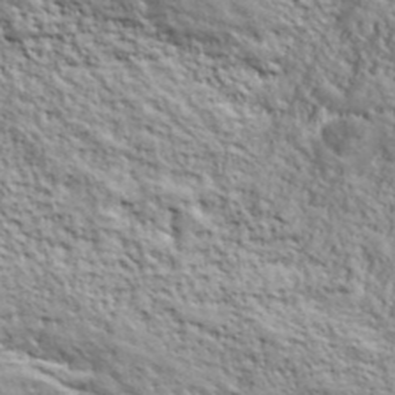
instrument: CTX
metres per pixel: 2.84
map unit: lHvf
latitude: 40.3467
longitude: -89.0081
